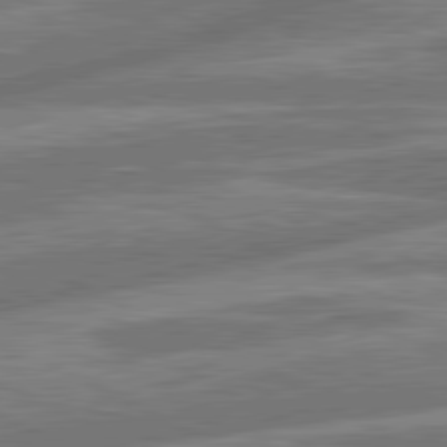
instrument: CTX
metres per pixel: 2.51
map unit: lApd
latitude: 81.2915
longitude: -166.8191
